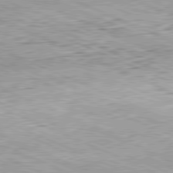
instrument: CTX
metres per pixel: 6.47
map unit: Hpe
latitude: -82.0283
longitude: 10.9353
